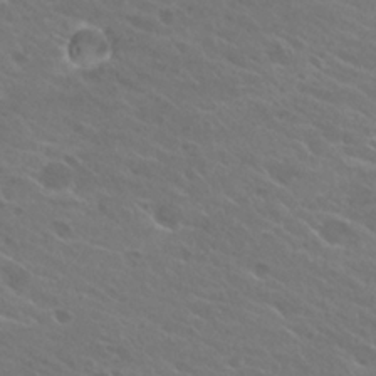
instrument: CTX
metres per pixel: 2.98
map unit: Hto
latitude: 24.9135
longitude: -38.2333
